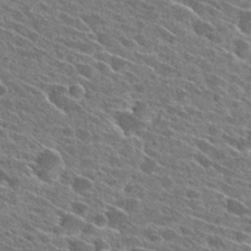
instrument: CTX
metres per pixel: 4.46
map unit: Hto
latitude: 27.1592
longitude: -42.9136
